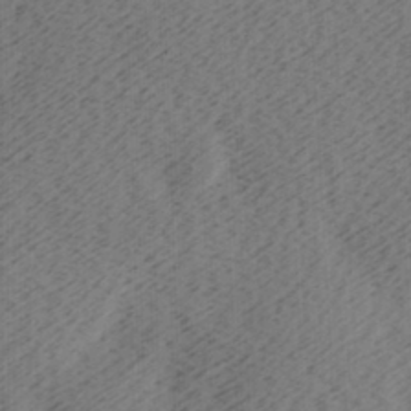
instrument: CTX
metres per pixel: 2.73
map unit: lAa
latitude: -7.3131
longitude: -123.6694
